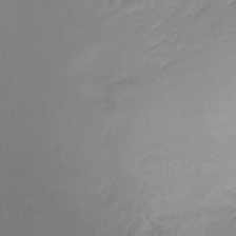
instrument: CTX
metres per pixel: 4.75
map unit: Hto
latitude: -11.0298
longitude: -40.1577
